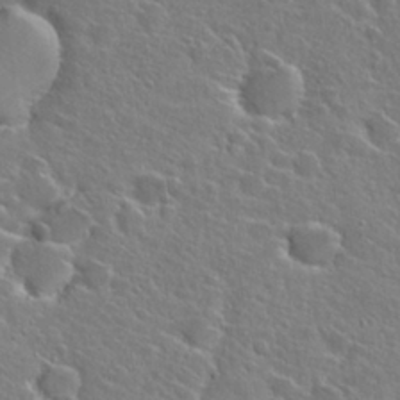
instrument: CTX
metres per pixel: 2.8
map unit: Hto
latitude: 25.4804
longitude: -46.7436
